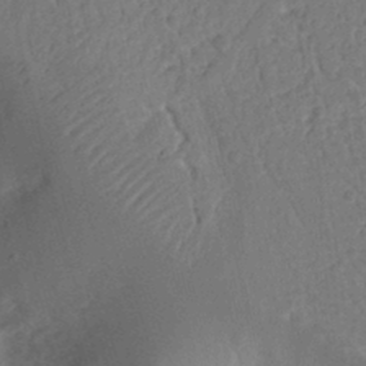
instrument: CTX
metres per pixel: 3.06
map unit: Ht
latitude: 13.0837
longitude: -74.8002
